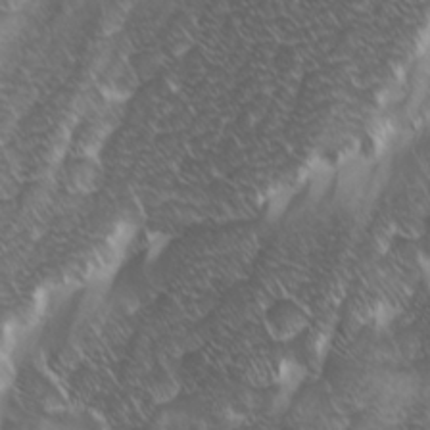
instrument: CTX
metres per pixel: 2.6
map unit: Ave
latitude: 9.3860
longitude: -105.5938
